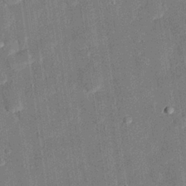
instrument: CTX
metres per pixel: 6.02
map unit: eHh
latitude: 27.5371
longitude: -81.7450
